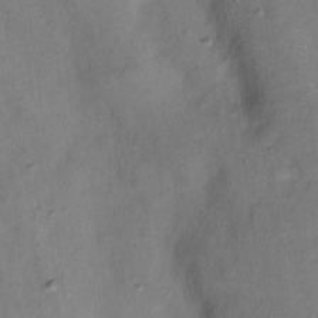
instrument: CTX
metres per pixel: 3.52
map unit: Nhu
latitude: 11.9906
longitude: -28.8569
